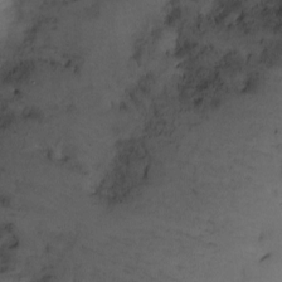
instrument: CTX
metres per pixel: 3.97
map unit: Nhe
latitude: -1.3132
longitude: -58.1389
